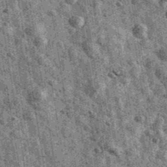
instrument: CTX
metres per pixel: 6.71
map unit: Ave
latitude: 40.6490
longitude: -106.5357
